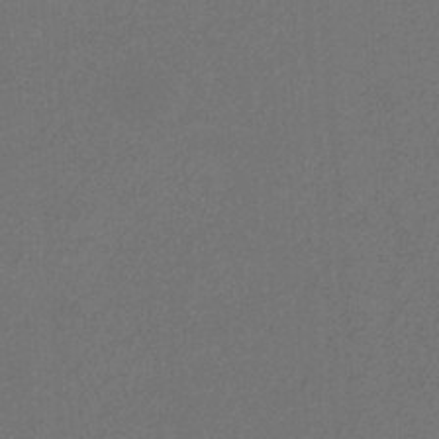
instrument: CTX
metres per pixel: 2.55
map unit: eHb
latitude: -32.0283
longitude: 69.7477
